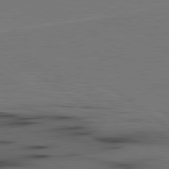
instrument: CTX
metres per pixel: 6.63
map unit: lApd
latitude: 79.7261
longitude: 162.5573
